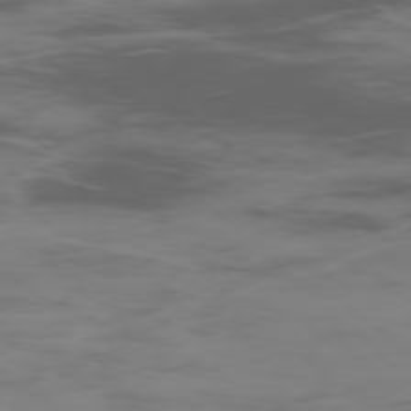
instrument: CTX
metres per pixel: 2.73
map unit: Ap
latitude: -77.6344
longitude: -63.1970
